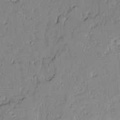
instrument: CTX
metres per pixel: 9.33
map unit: Aa
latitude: 10.5168
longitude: -129.0269
